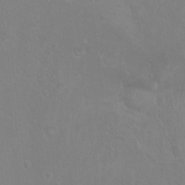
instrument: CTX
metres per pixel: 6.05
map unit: Nhu
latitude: 6.9136
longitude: -19.6316
